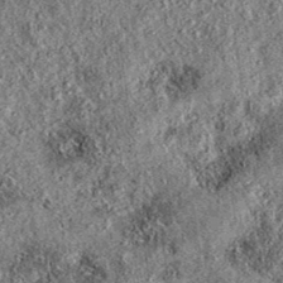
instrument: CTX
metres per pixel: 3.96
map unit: eAb
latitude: 37.2915
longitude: 108.8408
